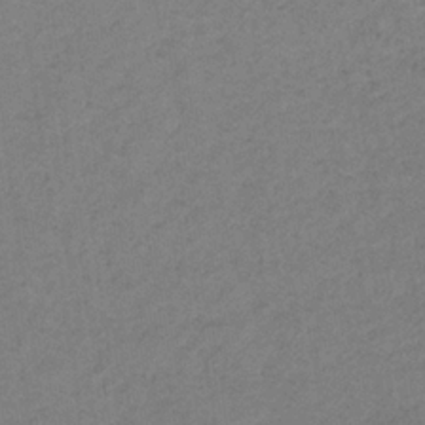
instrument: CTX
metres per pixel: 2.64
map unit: lHb
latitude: -32.6708
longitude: 64.7841
